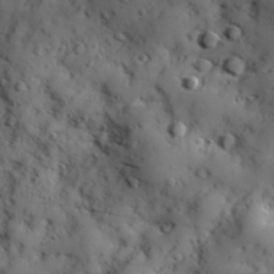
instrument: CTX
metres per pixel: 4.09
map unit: Hve
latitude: 24.5923
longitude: 146.9730
